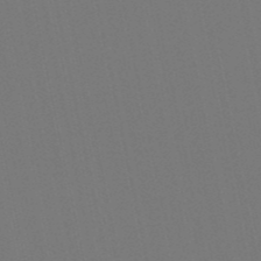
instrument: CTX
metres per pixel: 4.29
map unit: lHb
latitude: -49.7856
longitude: 75.3321
